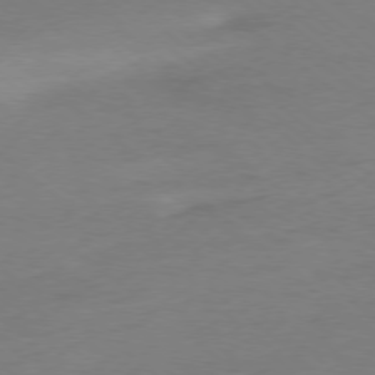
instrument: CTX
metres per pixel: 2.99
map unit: Ap
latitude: -78.2361
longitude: -69.0270
